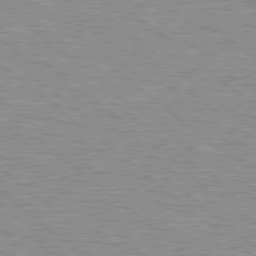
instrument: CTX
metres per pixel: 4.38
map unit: Hpe
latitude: 78.6680
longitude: -156.2711
